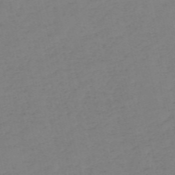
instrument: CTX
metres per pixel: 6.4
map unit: HNb
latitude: -54.2173
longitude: -39.1592
